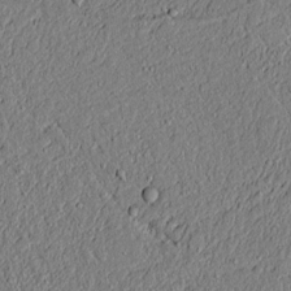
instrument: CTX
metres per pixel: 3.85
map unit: lAvf
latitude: 6.3467
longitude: 167.7289
